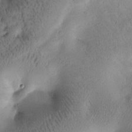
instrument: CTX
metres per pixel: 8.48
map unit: Htu
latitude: -2.1605
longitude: 171.0109
